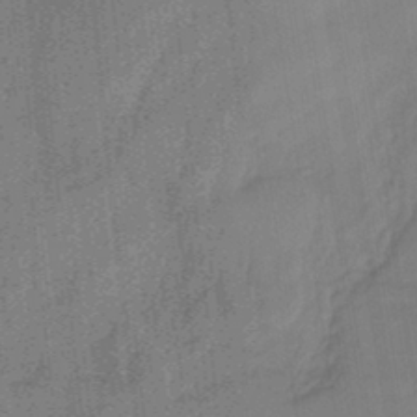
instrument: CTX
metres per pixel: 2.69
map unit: HNb
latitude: -36.3873
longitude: 57.5210
